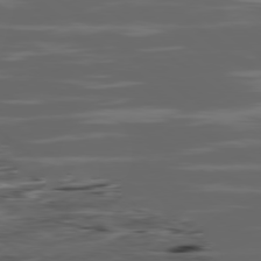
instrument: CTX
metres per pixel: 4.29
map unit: Ap
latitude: -80.2929
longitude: -53.6505
